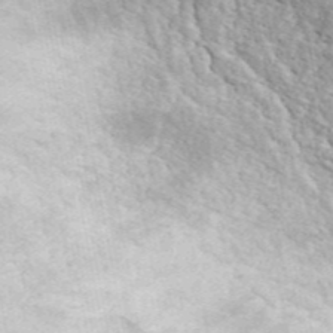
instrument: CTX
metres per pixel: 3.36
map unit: ANa
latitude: 46.4601
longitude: 26.1416
